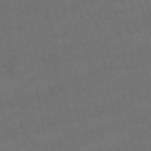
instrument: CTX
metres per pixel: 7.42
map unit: lHb
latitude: -47.8422
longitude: 73.7666
